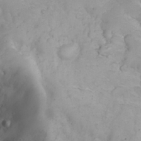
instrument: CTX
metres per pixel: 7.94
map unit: eHh
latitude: 25.5938
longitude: -63.8395
